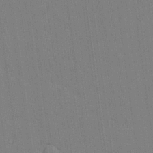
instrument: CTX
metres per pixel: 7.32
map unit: lAvf
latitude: 24.8380
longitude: -111.3860
